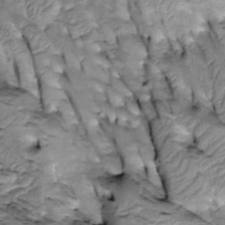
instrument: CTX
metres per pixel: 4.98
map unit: Htu
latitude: -2.1983
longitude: 150.1794
